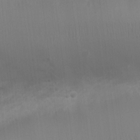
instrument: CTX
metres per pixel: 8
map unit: Ht
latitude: 1.3670
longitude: -20.0822
